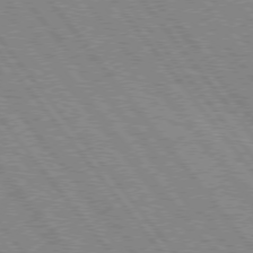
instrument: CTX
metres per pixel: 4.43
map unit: Hpe
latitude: 75.3293
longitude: -149.7072
